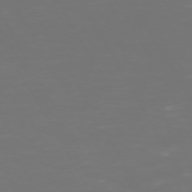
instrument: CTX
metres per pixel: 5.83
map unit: Hpe
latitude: 72.5168
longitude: -126.1011
